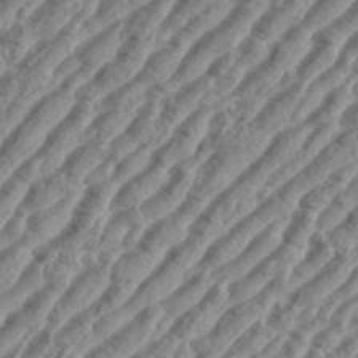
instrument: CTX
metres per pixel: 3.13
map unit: eHh
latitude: 36.5357
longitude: -135.1403
